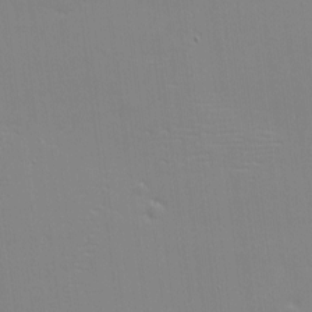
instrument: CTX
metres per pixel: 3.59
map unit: eHh
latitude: -3.2753
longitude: -80.4979
